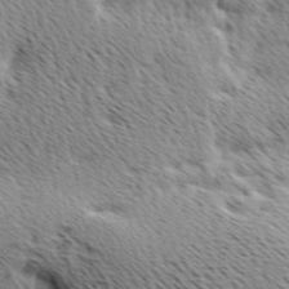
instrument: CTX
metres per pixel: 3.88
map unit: Ave
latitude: 10.3278
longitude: -107.2159
